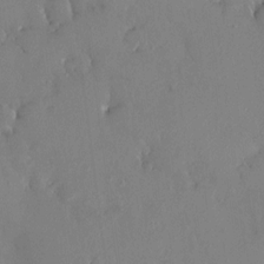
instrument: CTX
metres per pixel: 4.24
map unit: HNhu
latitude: 7.5560
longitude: 4.7841
